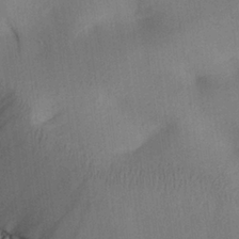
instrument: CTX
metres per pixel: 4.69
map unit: Aa
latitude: 26.2523
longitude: -143.7261
